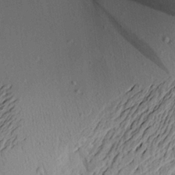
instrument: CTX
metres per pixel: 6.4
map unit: Aa
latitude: 21.8584
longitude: -147.9528
